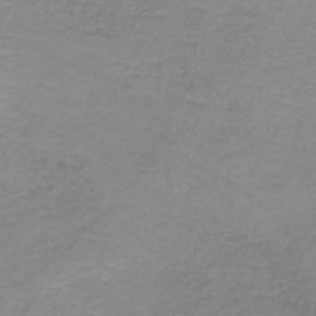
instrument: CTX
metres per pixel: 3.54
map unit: HNb
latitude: -35.0297
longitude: 53.2187
